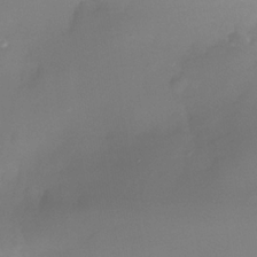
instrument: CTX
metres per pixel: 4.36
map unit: Nhe
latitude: -36.0283
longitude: -117.6883
